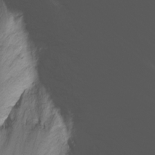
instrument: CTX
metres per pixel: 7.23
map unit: Nhu
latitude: -9.8989
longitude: -68.6679
